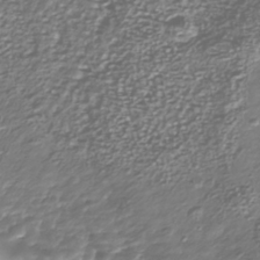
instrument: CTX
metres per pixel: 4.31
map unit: Nhu
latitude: -39.4077
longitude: -81.5749
